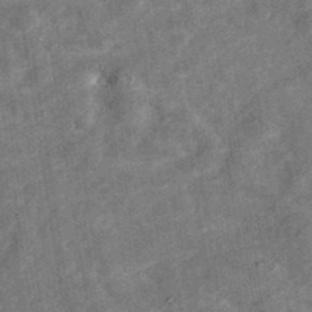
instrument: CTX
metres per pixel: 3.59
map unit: eAb
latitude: 35.4615
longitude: 115.7855
